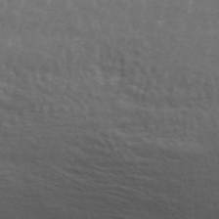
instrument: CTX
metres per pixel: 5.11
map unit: ANa
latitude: 45.0080
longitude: 31.0486
